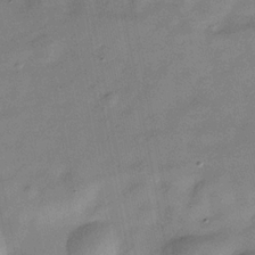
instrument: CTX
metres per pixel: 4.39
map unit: Hve
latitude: -31.7099
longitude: 94.2172
